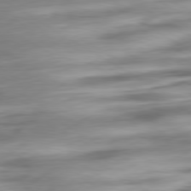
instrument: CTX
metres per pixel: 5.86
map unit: Ap
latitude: -80.7841
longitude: -68.7435
